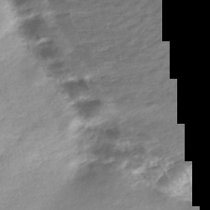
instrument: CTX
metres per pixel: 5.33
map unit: Nhe
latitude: -45.9367
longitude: 152.6707
